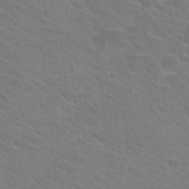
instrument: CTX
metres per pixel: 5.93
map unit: Hto
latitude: 23.8205
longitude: -36.8758
